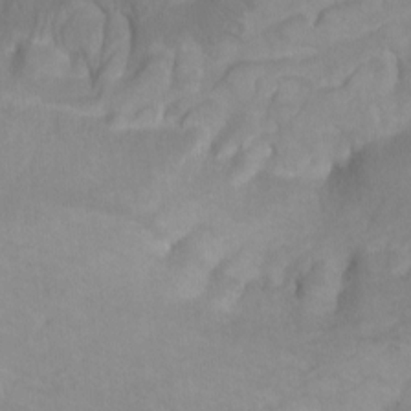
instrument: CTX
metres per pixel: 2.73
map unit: Htu
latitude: -12.9731
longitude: -71.1214
